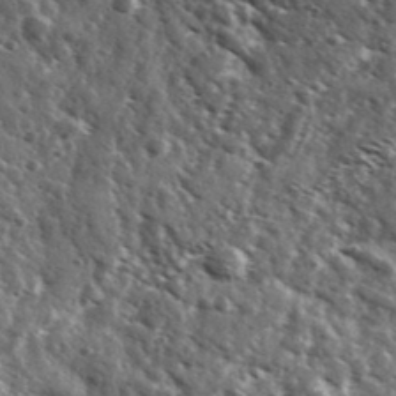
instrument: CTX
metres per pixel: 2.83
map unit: Ave
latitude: 37.8206
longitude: -107.8583
